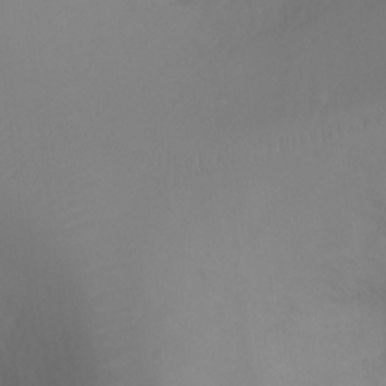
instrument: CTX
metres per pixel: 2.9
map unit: Ht
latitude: -4.7463
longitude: -27.3482
